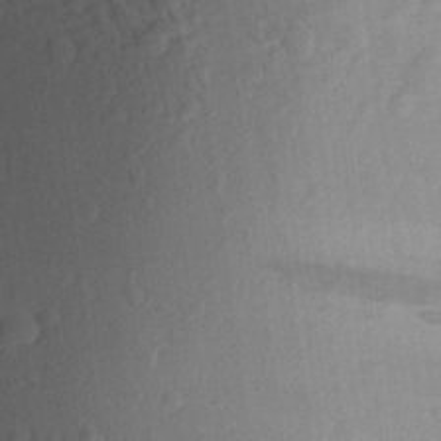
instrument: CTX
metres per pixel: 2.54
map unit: Aa
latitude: 22.8569
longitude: -147.1970
